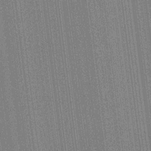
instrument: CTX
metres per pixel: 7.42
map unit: HNhu
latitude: 14.4412
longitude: 13.2565
